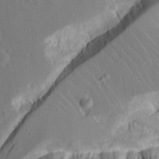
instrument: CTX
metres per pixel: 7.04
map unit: lAvf
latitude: 16.1956
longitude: -126.1956
